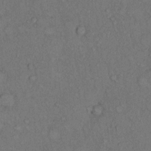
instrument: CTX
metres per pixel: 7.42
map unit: Hto
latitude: 10.6302
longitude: -59.3671
